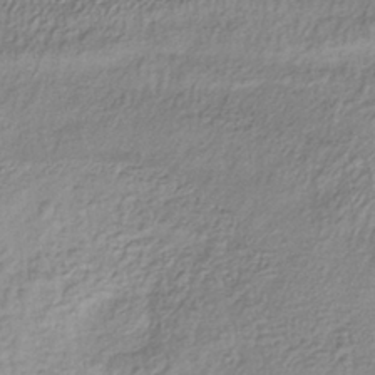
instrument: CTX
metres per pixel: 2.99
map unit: lHb
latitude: -38.0850
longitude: 68.2172
